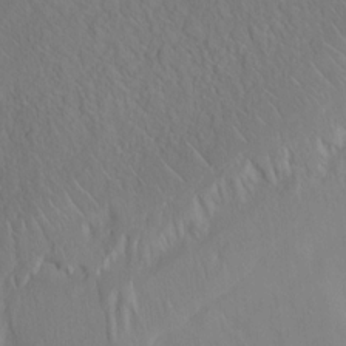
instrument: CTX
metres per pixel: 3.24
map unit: Ht
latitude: 9.2915
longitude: -33.2726
